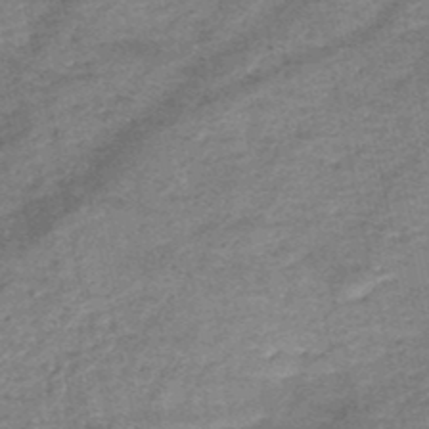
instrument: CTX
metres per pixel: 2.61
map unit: HNb
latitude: -50.2173
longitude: -41.3859
